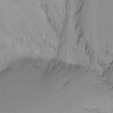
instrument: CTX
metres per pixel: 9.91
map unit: Ht
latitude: -16.3873
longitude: -49.1781
